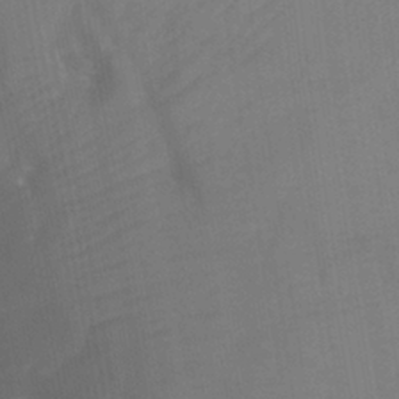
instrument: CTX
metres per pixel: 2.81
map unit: Ht
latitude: -4.1039
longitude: -27.4238
